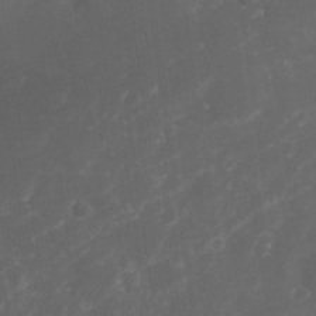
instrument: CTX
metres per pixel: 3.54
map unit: Nhe
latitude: -34.3117
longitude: -145.4048
